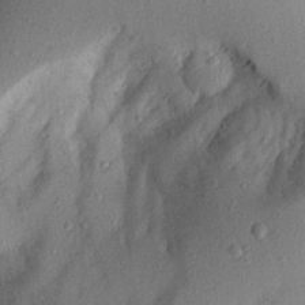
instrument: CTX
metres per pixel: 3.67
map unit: Aa
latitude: 18.2900
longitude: -143.0081
